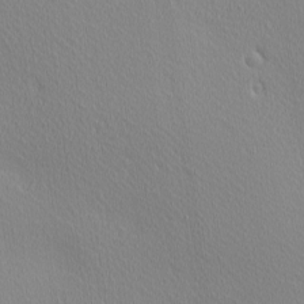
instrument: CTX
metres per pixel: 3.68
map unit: Ave
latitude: 3.2537
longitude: -115.0647
